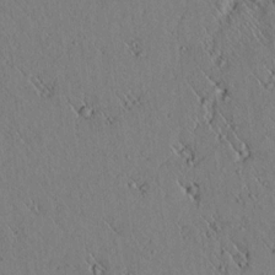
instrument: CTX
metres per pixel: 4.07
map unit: lAvf
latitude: 6.4601
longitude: 159.1620
